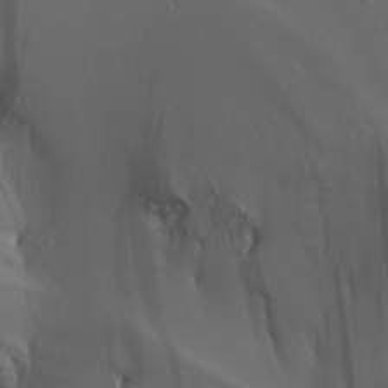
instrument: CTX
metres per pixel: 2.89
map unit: Ave
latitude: 23.5371
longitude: -135.5938
